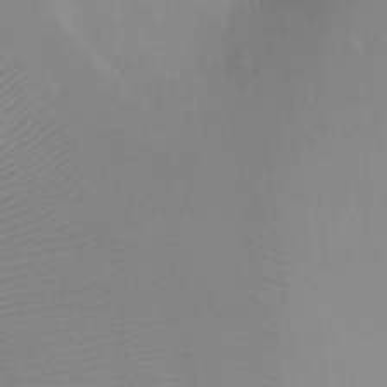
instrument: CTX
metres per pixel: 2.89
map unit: Ht
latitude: -8.4062
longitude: -34.3656
